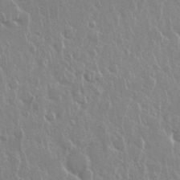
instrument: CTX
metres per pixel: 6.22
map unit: Nhu
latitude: 28.6679
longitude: -62.5546
